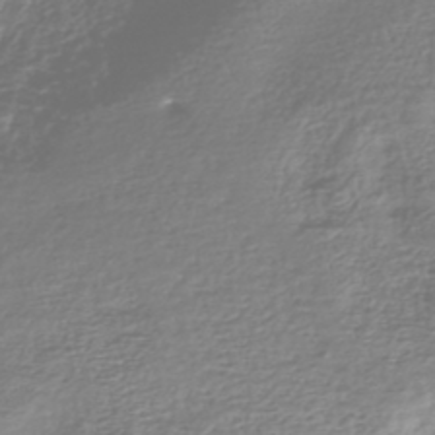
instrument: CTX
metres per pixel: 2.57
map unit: HNhu
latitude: -44.9542
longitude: 99.1998
